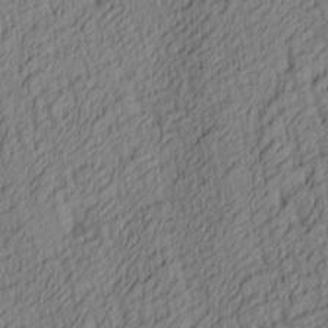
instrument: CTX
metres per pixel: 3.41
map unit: lAa
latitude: 3.6883
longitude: -115.4615
